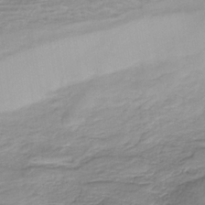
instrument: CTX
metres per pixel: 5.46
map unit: HNb
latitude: -36.0661
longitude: 58.0283
